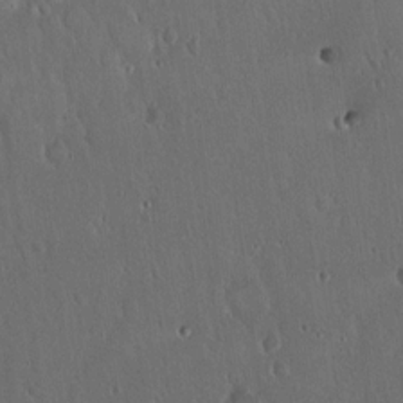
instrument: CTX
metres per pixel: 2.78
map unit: Hto
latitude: 16.9136
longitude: -59.6505
